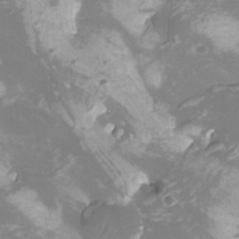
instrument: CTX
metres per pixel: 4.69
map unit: Htu
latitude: -10.7463
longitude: -74.4979
